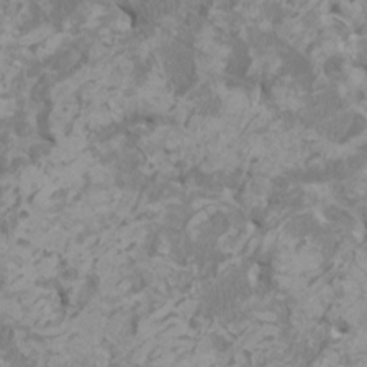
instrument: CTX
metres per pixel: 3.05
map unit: HNhu
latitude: 1.2726
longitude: -1.1214
